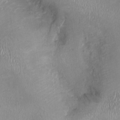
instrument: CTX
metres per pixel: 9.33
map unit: Nhu
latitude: -0.6897
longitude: -15.4049
